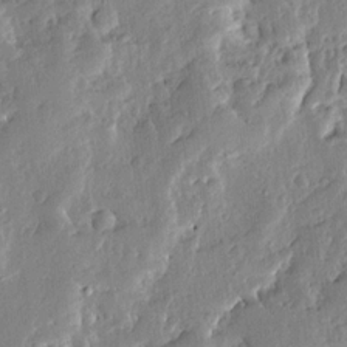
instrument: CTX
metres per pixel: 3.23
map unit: Ave
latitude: 13.0459
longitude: -136.7058
